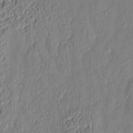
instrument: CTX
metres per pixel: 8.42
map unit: Aa
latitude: 8.4979
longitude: -133.2159
